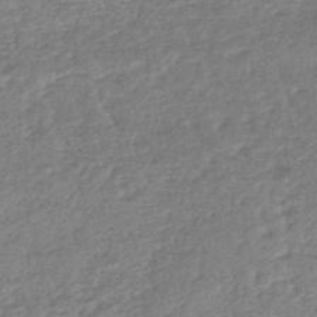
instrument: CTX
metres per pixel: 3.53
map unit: lHb
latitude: -44.2173
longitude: 70.7274
